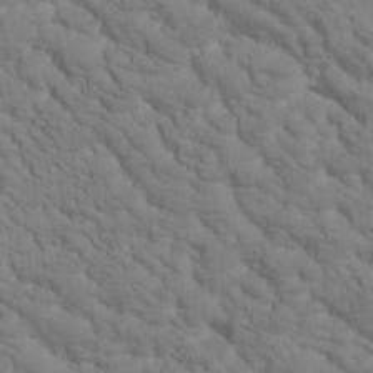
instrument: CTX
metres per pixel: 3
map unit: Htu
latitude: -0.7653
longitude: 174.1605
